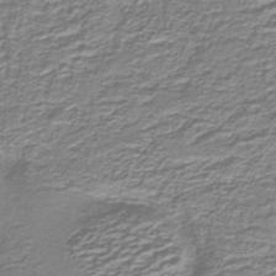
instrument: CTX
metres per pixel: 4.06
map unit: lHb
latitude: -40.3306
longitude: 54.7274
